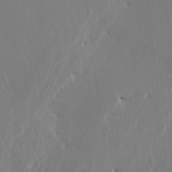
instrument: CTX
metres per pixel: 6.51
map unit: HNhu
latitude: 11.2537
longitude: 22.7841
